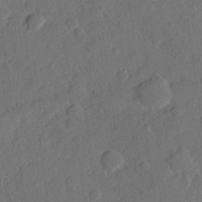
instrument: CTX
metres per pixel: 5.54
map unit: Hve
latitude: 24.8946
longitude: 149.0109
